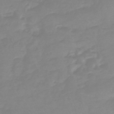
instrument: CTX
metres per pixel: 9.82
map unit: eHb
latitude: -45.2376
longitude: 82.3117
